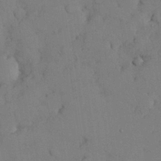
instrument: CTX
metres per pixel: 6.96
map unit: Nhu
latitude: 28.1200
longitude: -70.4412
